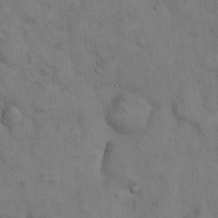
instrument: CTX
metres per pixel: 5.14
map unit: Hto
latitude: 13.5560
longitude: -59.8017
